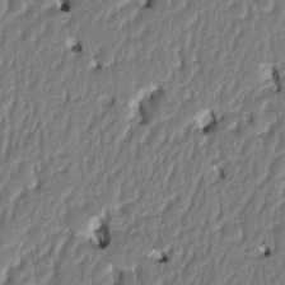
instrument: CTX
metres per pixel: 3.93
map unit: eHh
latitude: -1.9745
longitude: 14.5574
